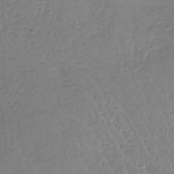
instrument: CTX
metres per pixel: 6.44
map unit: lHb
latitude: -40.2928
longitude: 70.4818
